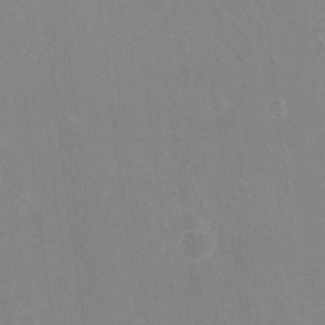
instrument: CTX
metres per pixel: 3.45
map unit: eHh
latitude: -10.6330
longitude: -65.1592
